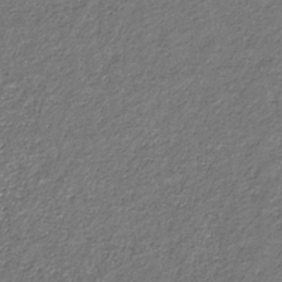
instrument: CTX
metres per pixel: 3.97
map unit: eHb
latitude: -30.7841
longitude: 68.8030
